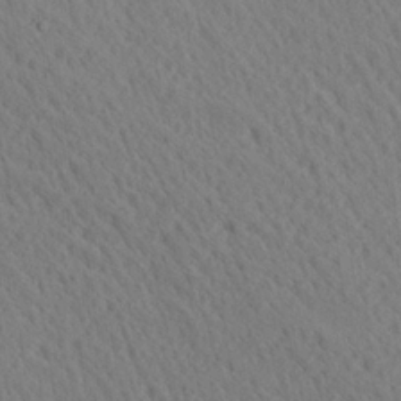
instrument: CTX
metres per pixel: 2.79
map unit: Ave
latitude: 20.8002
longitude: -139.3859
